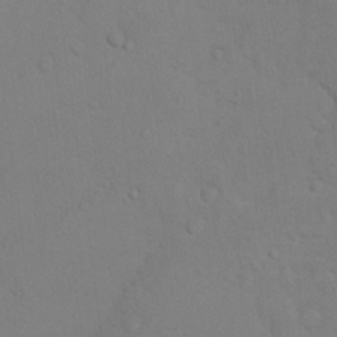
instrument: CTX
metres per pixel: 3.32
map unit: Nhu
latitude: 13.7072
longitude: -28.1389
